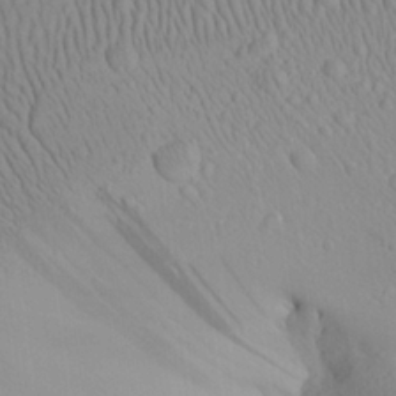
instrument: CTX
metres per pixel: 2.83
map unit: Aa
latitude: 24.9324
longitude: -136.7813
